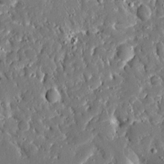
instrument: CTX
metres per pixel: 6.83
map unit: Ave
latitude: 16.5924
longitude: -140.6868
